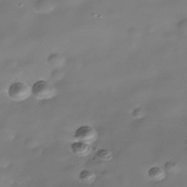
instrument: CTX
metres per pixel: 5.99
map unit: Nhe
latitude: -38.6519
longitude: -118.1766
